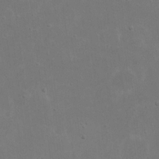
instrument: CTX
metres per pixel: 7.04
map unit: eHh
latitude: 17.7072
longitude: -72.4979
